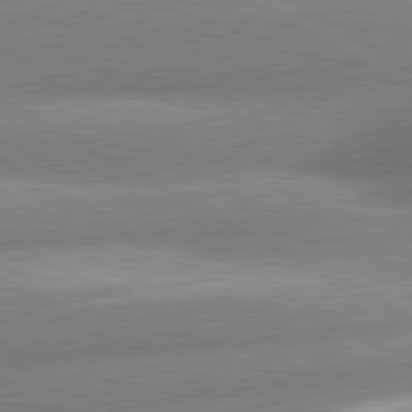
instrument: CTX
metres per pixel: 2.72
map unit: lApd
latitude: 80.7624
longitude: -162.9325
